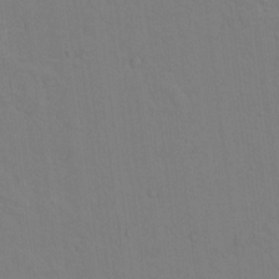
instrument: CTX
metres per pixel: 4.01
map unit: lAvf
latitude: 9.8017
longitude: 168.6140
